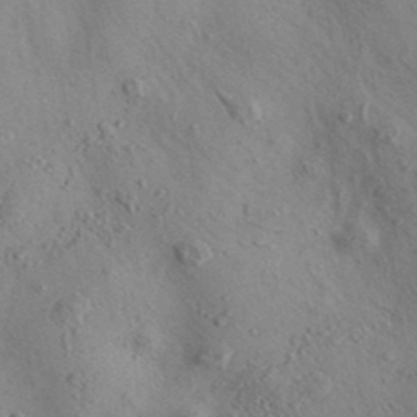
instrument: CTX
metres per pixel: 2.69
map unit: eAb
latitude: 35.7638
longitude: 110.1983
